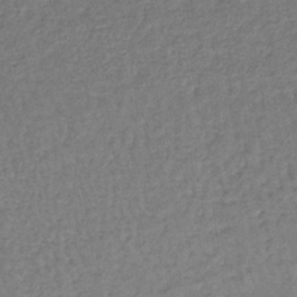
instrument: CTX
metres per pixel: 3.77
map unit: lHb
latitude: -38.1606
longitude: 59.8800
